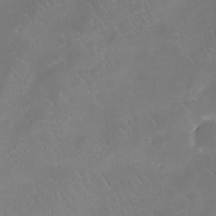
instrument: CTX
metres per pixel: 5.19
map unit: eHh
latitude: -8.0094
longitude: -68.7057
